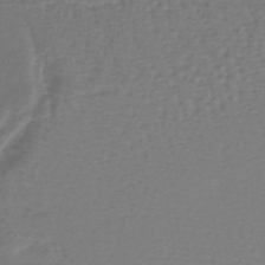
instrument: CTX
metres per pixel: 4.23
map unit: lHb
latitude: -38.6330
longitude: 63.8233
